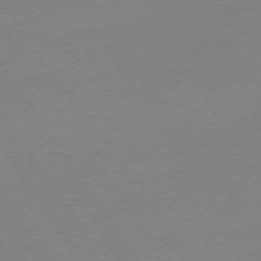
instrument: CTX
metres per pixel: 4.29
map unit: Ap
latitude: -73.7477
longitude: -85.4804
